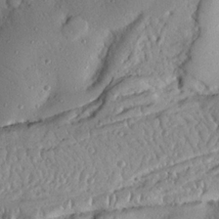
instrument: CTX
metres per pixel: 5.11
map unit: Nhu
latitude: 19.7638
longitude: -77.3670
